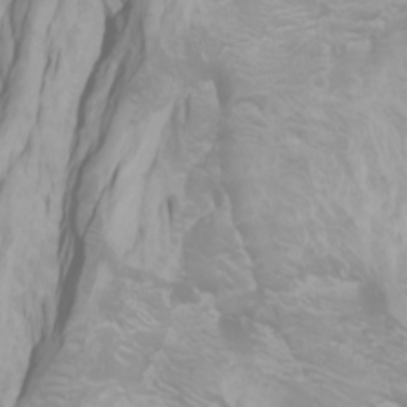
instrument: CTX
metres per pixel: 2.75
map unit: Htu
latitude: -0.4818
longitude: -76.9891
